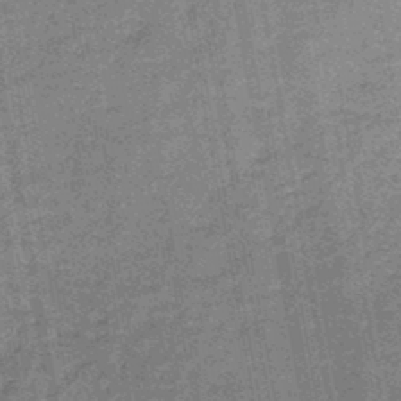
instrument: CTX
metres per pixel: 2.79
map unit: HNb
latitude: -46.2928
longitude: -36.8002
